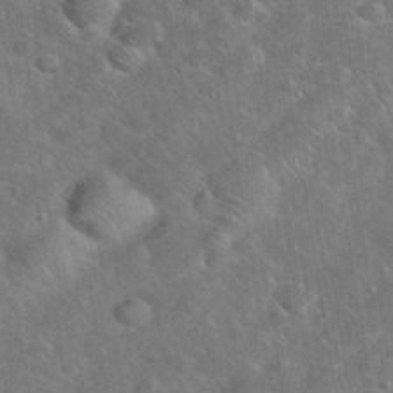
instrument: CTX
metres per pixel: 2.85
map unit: eHh
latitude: 38.2145
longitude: -64.5735
